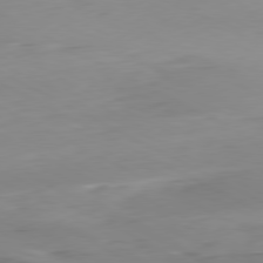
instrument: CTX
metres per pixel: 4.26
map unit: Hpe
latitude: -81.0676
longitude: 16.1984
